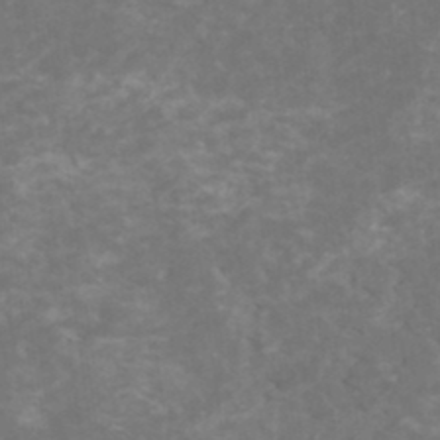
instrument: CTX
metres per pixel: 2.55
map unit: HNhu
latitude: 1.8016
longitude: -0.2144
